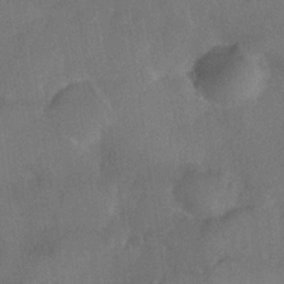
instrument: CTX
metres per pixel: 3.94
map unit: Nhe
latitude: -36.5951
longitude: -176.8569
